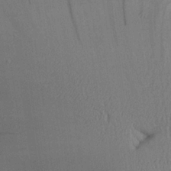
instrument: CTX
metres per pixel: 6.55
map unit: Aa
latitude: 26.1956
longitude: -133.1214
